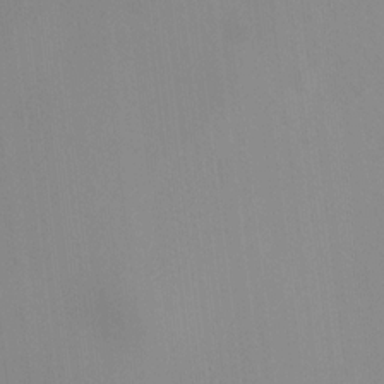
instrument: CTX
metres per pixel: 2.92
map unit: HNhu
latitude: 6.9325
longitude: 12.8219
